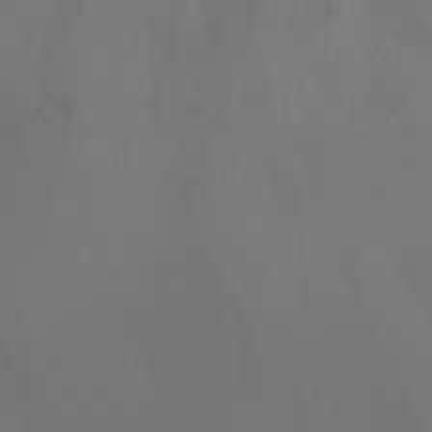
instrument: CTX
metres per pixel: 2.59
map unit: Ht
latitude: -10.2362
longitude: -46.4412
